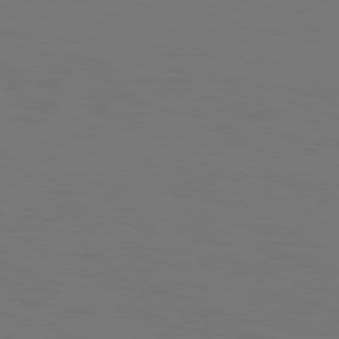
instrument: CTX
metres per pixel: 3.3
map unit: Hpe
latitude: 77.2537
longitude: -134.6868
